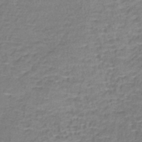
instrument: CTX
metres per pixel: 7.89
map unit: lHb
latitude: -40.8030
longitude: 58.9352
